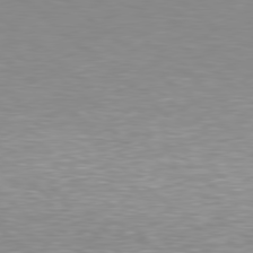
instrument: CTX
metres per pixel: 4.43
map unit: Hpe
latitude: 78.3656
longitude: -149.1025
